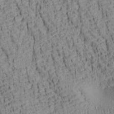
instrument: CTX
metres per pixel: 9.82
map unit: lAa
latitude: 6.9703
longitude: -115.4426
